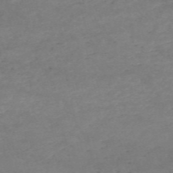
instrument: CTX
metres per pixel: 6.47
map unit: HNb
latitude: -54.9164
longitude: -44.8380
